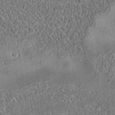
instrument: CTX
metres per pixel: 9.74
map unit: eAb
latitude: 35.7827
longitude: 110.9919
